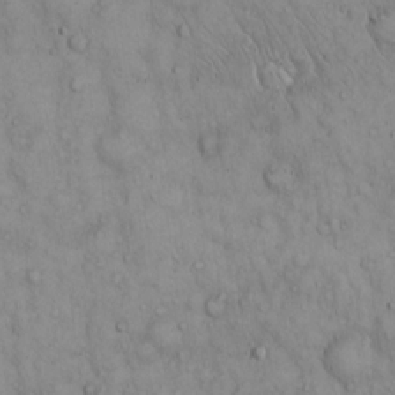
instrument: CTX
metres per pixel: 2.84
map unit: Hto
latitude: 13.5371
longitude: -57.8205
